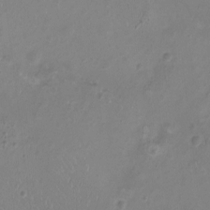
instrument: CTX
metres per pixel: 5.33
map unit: Nhu
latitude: -11.9745
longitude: -41.1781
